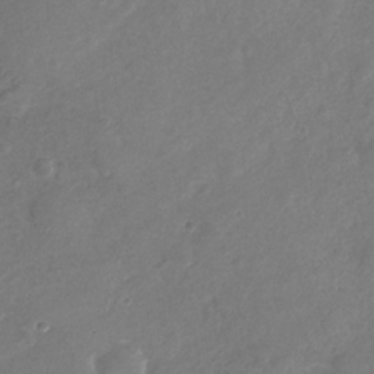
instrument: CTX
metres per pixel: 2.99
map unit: Nhu
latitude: -29.7478
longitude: -60.8002
